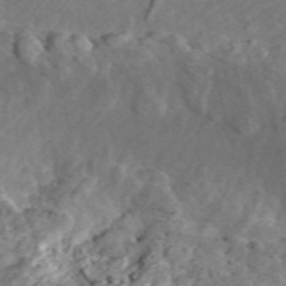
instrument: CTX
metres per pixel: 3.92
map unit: ANa
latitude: 45.4615
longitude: 25.2376
